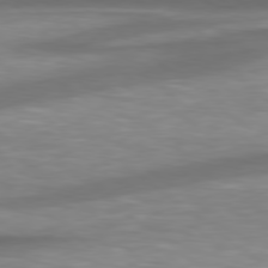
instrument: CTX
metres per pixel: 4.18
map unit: Hpe
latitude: 78.9892
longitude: -128.9891
